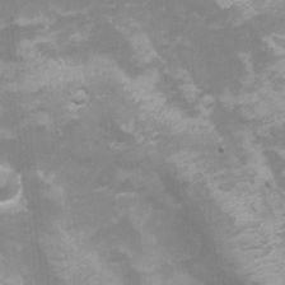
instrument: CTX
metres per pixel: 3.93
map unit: Nhu
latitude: -8.6518
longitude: -72.2900
